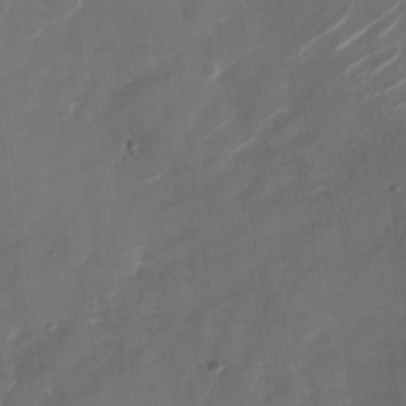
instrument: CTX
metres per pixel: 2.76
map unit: Nhu
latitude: -28.4818
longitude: -74.3656
